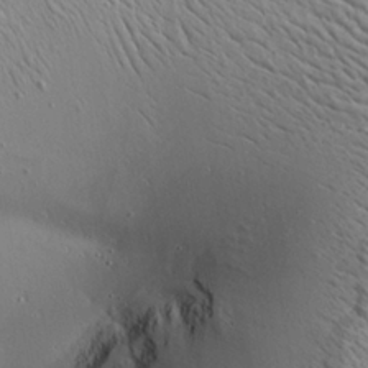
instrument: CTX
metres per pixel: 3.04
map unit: Aa
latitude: 21.8206
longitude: -139.9717
